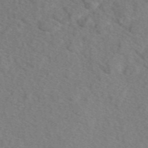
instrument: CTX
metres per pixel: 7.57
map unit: eAb
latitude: 48.4790
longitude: 107.2376
